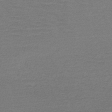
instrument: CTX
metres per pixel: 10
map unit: HNb
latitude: -52.8219
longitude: -43.3104
